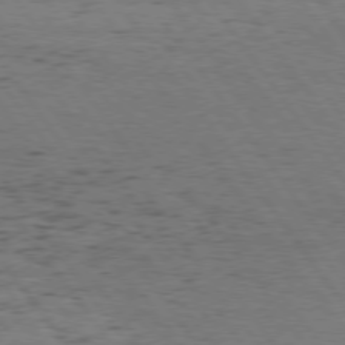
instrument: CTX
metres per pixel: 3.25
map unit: Hpe
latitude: 75.2537
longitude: -140.6112
